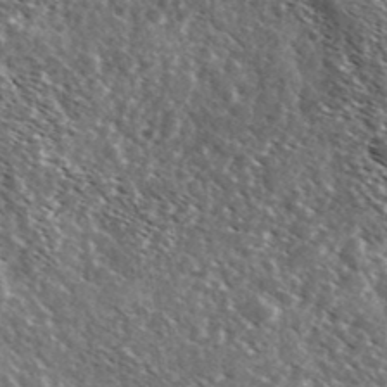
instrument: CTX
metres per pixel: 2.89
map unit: Ave
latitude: 37.4616
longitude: -108.9891
